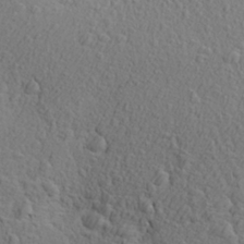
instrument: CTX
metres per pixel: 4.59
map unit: Aa
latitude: 27.0648
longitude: -144.2900
